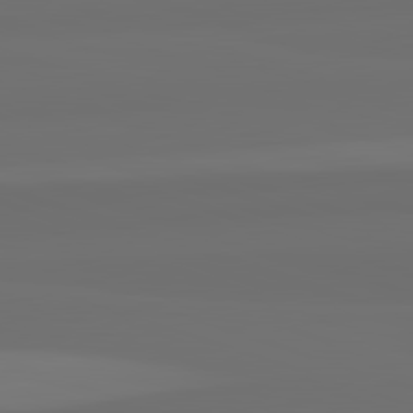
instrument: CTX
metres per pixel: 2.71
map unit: lApd
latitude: 82.7813
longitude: 163.3698
